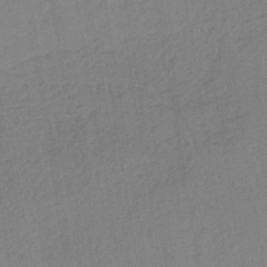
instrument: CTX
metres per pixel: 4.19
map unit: lHb
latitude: -40.9164
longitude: 67.8233
